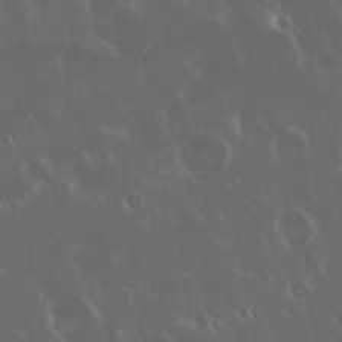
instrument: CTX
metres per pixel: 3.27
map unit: Hto
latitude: 19.4237
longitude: -57.2914
